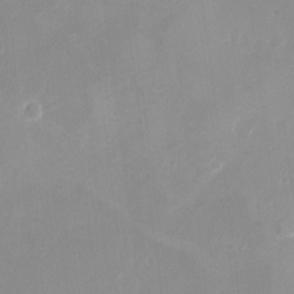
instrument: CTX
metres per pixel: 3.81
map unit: eHh
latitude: -4.7841
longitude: -77.9717
